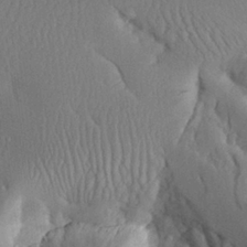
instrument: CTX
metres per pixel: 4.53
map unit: Aa
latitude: 25.8772
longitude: -133.1025
